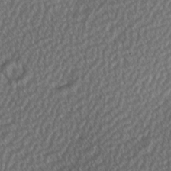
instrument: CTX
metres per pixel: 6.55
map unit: Hve
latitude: 2.2522
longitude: -121.3671
